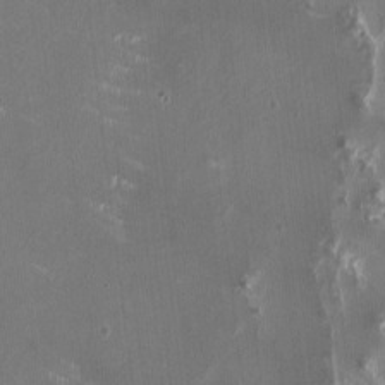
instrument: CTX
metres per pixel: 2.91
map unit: HNhu
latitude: 1.4048
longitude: -3.5371
